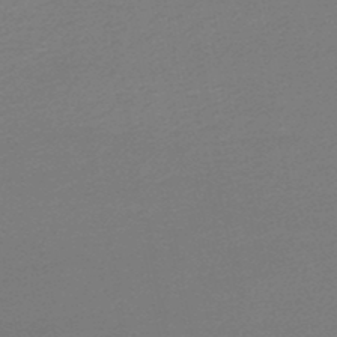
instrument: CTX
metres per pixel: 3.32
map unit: lHb
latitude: -48.1039
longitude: 66.1417
